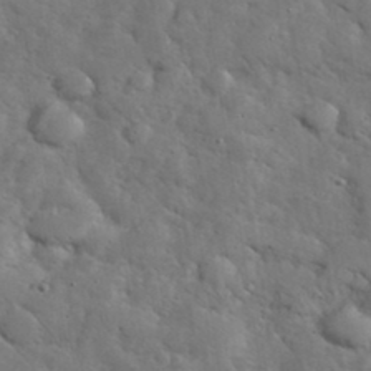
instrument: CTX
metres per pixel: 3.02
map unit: eHh
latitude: 37.0648
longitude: -67.3481
